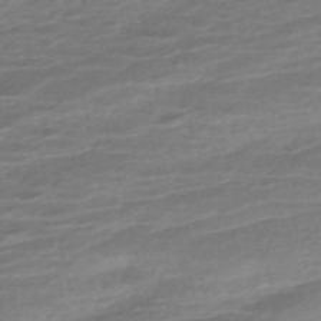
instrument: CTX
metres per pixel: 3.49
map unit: HNhu
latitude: -45.6722
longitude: 105.0864
